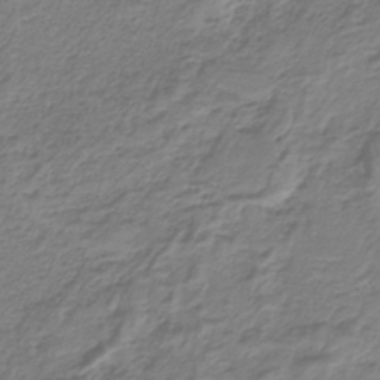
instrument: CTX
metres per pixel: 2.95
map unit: HNb
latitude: -35.0864
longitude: 56.5007
